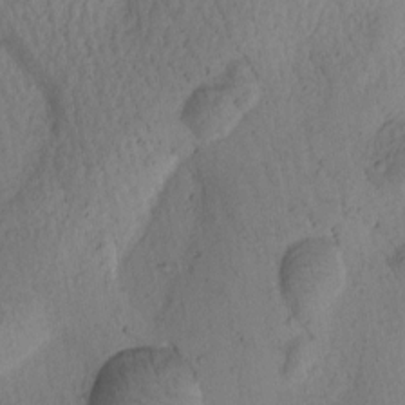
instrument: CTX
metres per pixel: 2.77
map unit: Htu
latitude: 0.4979
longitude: 175.7288
